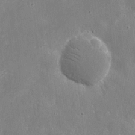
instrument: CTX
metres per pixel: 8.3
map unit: eHh
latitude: 9.3293
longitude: -70.4979
